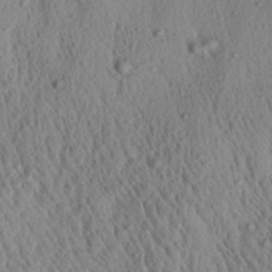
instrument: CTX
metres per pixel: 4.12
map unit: Aa
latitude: 30.0822
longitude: -137.4427
